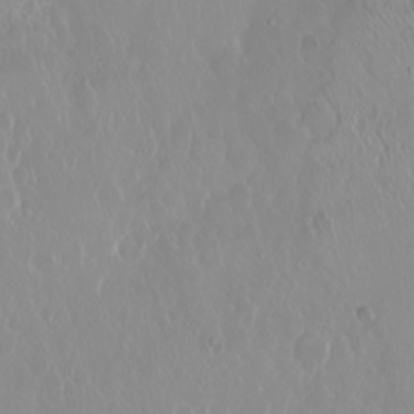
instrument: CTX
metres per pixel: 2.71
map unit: Ht
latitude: -1.6344
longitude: -61.2159
